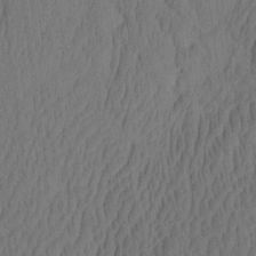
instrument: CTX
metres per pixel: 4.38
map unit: eHh
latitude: -2.3495
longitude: 15.4266
